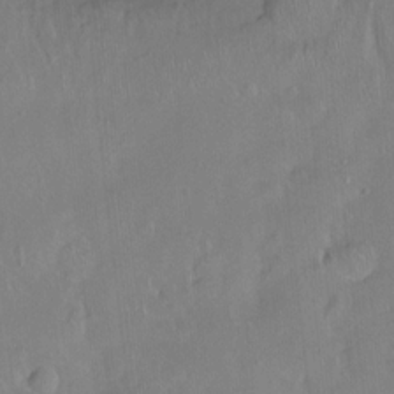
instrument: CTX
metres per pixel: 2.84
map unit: Hto
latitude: -14.5196
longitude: -42.1389
